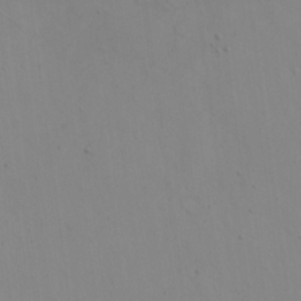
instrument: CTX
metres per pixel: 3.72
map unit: eHh
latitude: 21.2726
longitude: -61.7449
